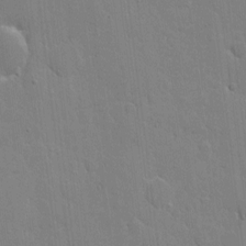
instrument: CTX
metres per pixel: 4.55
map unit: eHh
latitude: 5.0269
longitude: -67.1781
